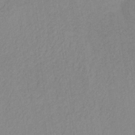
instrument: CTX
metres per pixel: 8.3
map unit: HNb
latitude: -33.5399
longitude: 63.5777
